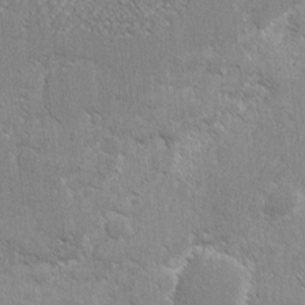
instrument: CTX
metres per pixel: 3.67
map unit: eHh
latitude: 2.4601
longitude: -77.8205
